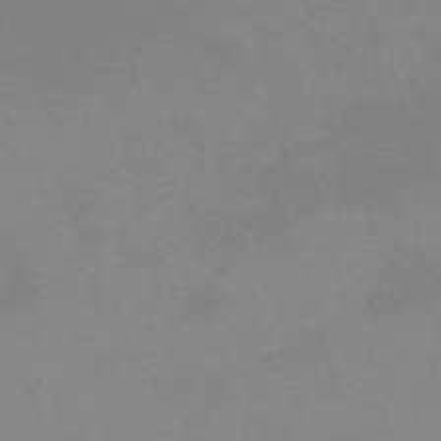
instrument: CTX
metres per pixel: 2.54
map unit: HNb
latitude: -55.8989
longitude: -41.1970
